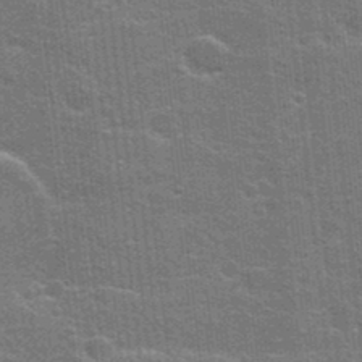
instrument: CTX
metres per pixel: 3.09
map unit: Hto
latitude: 23.6316
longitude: -47.1970
